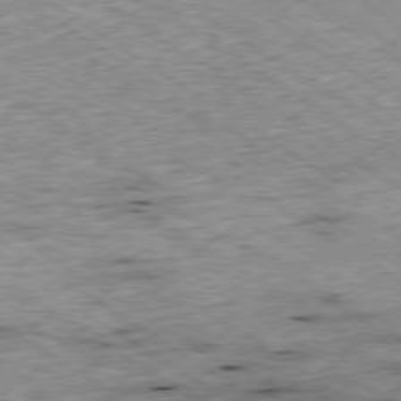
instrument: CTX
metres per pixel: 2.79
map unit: Hpe
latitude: -79.5966
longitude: 8.3873
